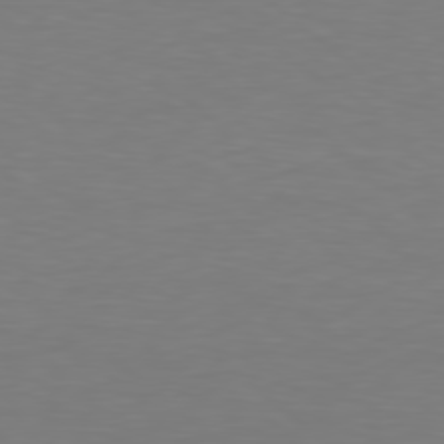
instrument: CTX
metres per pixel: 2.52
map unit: Hpe
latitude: 78.5357
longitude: -138.0255
